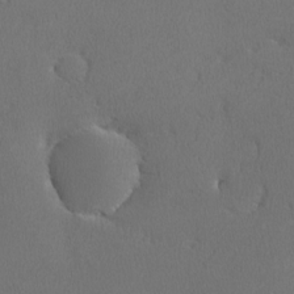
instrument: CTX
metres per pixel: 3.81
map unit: lHvf
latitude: -12.9353
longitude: -99.7260
